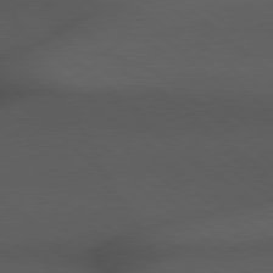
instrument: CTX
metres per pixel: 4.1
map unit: Hpe
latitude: 78.6869
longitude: -161.7827
